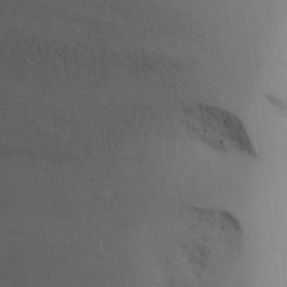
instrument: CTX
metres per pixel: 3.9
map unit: Aa
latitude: 25.1781
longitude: -131.9151
